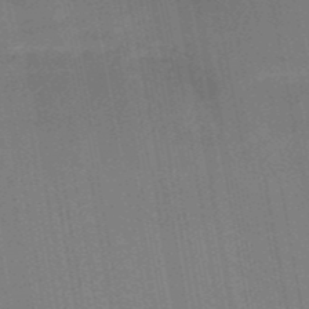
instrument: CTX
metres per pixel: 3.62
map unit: HNb
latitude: -52.0094
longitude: -45.4993
